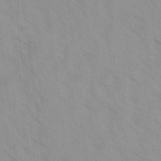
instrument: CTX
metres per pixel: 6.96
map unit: Ave
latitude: -1.8045
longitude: -112.2900
